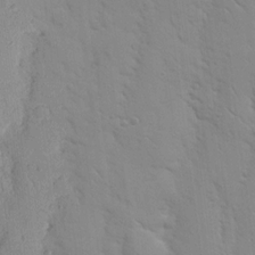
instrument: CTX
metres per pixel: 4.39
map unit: Nhu
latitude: 17.1214
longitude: -78.6491
